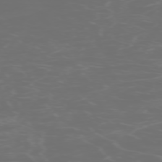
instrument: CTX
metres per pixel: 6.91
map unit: Hpe
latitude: -73.8989
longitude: 5.8611
